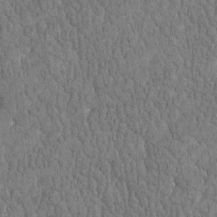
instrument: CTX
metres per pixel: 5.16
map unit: Htu
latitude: -4.2928
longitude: 175.9367
